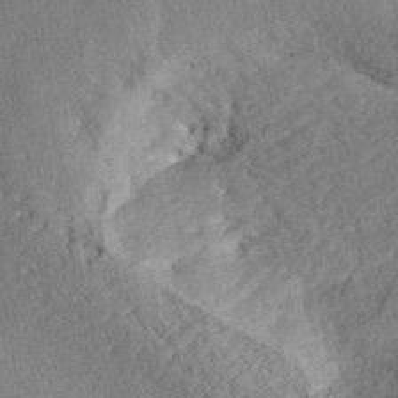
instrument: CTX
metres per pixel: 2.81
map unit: ANa
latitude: 41.7260
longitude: 33.2754
